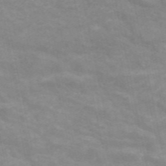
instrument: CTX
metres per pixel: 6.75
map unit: ANa
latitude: 46.6491
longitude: 25.9178
